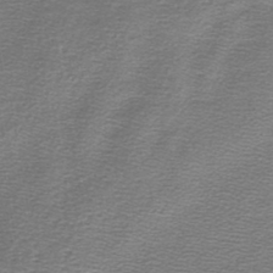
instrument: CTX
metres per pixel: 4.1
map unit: lHb
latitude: -44.6519
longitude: 56.8219
